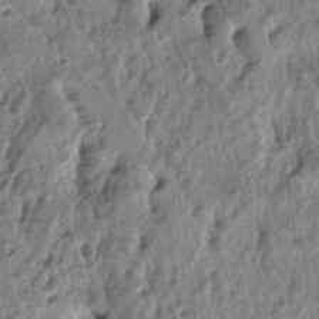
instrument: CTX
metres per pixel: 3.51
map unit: lAa
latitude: -5.5588
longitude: -125.0270
